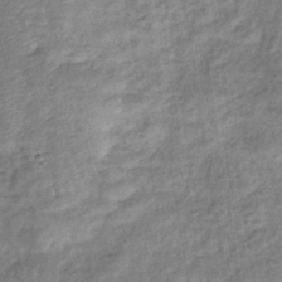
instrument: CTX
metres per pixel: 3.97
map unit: eHb
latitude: -37.5777
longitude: 79.7855
